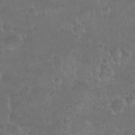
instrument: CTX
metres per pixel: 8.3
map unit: Nhu
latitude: 26.6491
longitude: -52.8569
